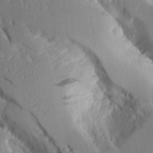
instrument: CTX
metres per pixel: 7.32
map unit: Aa
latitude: 11.8017
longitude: -125.9339
